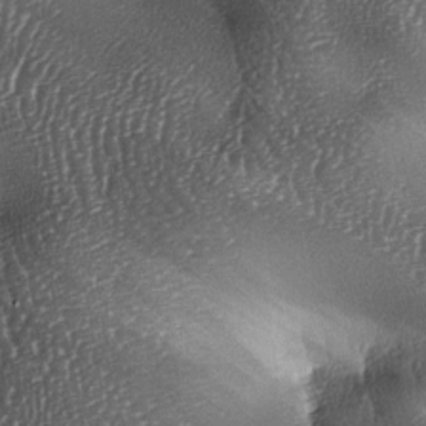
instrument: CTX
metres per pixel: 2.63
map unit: lAa
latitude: -6.8030
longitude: -125.8583
